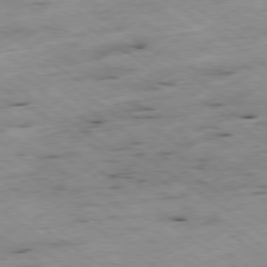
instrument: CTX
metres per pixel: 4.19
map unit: Hpe
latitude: -78.8030
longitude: -21.1403
